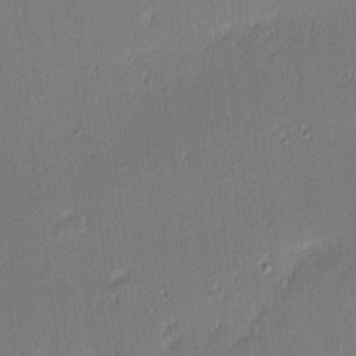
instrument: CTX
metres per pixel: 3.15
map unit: eHh
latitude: -3.3131
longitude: -83.1970
